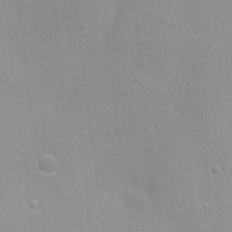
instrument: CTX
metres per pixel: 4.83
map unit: Nhu
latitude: 1.7071
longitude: -16.6301
